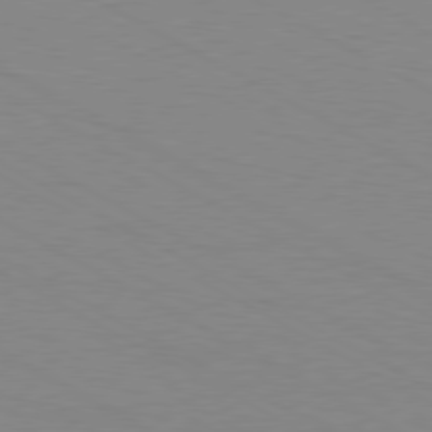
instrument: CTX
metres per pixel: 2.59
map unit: Ap
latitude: -80.6330
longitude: -51.5371
